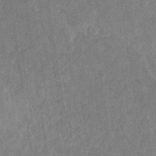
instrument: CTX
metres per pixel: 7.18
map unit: eHb
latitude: -30.4062
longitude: 69.1242
